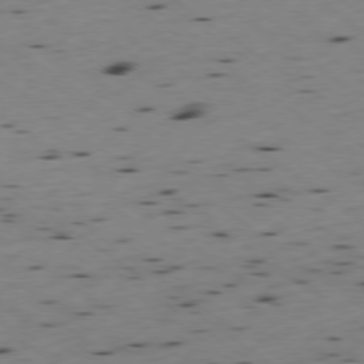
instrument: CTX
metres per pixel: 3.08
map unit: Ap
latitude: -77.8611
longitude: -71.4426
